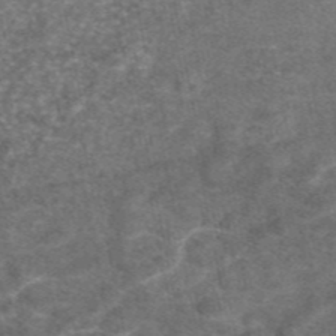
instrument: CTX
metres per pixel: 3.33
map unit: eAb
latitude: 47.4994
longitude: 108.1228
